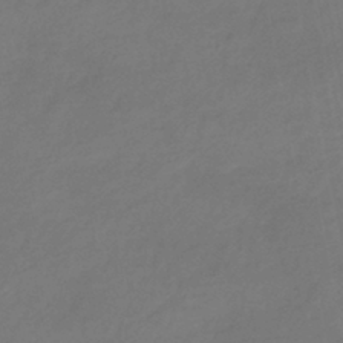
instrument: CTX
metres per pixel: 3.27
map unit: eHb
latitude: -38.8597
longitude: 76.8408
